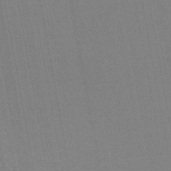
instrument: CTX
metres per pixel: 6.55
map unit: eHb
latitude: -44.6519
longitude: 87.1620
